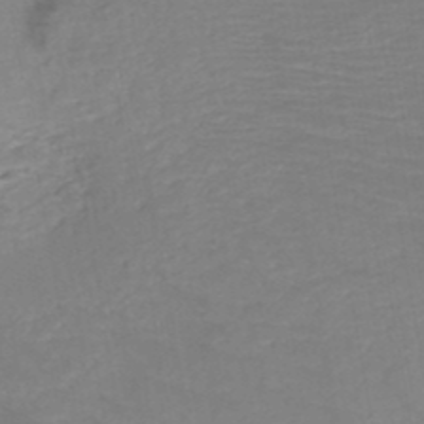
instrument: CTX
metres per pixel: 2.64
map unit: HNb
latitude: -49.5966
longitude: -44.9136
